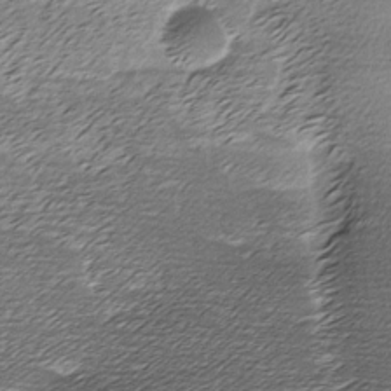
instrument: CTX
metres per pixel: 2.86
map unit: Ave
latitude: -7.6344
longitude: -123.2915
